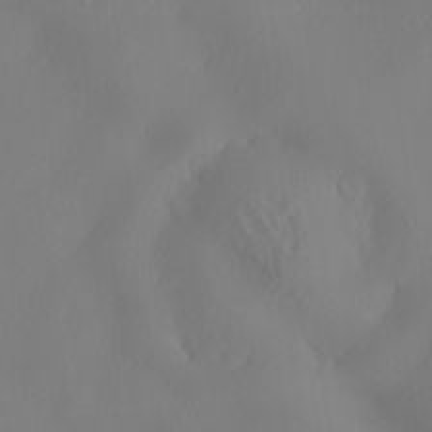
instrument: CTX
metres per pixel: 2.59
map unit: lHvf
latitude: 22.5357
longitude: 141.5021
